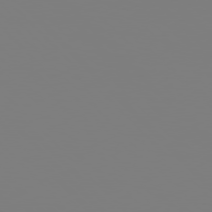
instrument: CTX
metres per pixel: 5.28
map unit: Hpe
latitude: 77.0080
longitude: -161.8772
